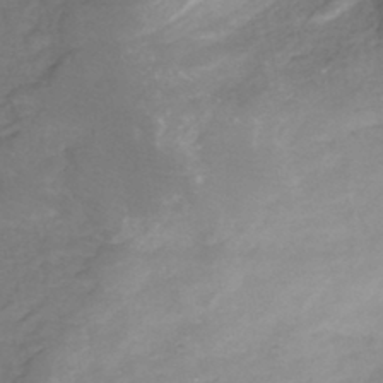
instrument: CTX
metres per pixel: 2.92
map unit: eHh
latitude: -44.1795
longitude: -29.8583
